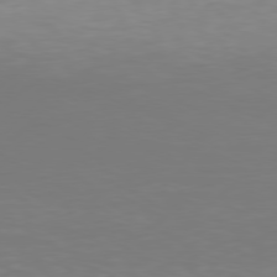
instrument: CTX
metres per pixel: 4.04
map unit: Hpe
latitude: 78.0255
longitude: -121.7072
